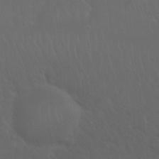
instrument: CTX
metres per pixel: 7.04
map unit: Nhu
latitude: 22.9892
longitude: -65.4615
